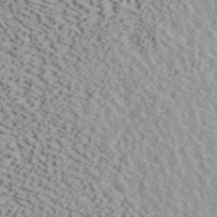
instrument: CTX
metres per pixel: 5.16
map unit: ANa
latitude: 40.6112
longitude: 19.0109
